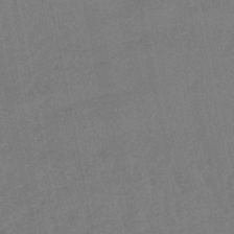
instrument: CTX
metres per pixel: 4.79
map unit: lHb
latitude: -50.2550
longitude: 80.2551
